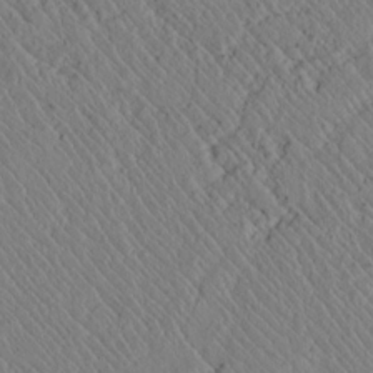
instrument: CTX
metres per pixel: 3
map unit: lAvf
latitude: 7.1781
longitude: 159.3509
